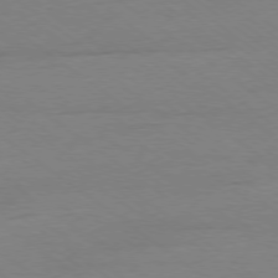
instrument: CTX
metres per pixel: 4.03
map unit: Ap
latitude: -78.5384
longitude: -95.1592
